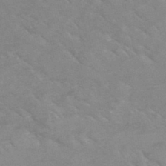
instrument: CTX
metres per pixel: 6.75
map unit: HNb
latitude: -48.7463
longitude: -47.6127
